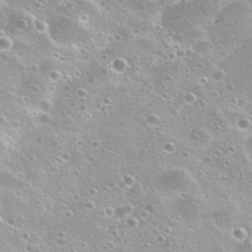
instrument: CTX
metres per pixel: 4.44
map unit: Nhu
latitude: 27.9150
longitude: -50.7813
